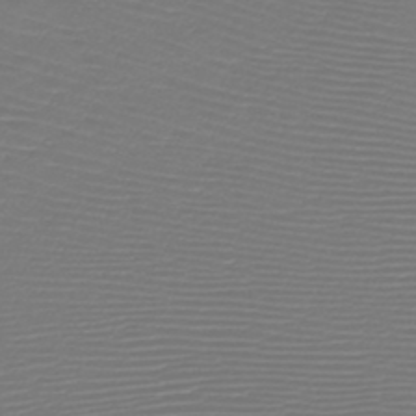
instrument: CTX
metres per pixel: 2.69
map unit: HNb
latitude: -47.1053
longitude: -41.9906
